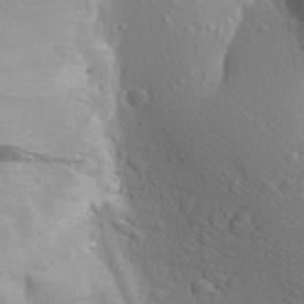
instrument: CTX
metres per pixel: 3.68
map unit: Aa
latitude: 25.3292
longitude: -148.0255
